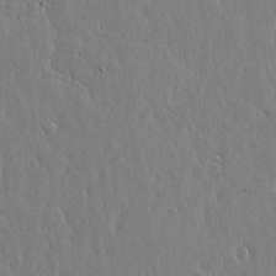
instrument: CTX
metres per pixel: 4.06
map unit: lHvf
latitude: 18.9136
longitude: -115.9528
